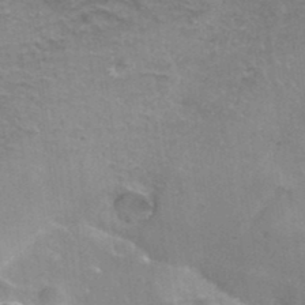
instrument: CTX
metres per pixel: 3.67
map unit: Hto
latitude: 37.9150
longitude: -41.9528
